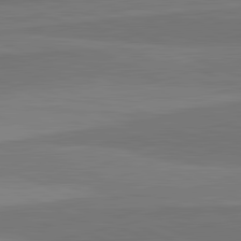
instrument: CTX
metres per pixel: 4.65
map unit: lApd
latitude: 82.5356
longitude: 158.1983
